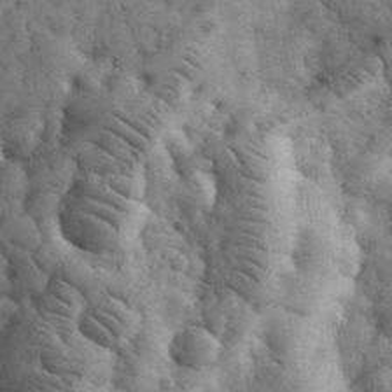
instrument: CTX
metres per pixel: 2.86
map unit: eHh
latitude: 33.0836
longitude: -68.1200
